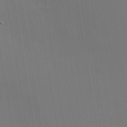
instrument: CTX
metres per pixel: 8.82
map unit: Nhu
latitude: 1.1781
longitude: -76.9891
